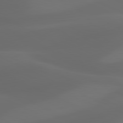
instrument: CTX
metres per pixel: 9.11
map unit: lApd
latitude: 81.0080
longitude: 123.2376
